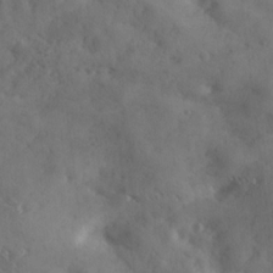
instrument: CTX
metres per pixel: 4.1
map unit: Ave
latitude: 18.3467
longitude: -131.3860
